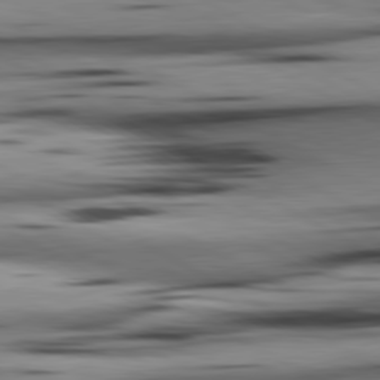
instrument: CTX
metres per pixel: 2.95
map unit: lApd
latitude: 80.4979
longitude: 159.7099
